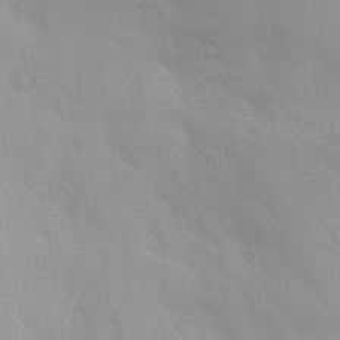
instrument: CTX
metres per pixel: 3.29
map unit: Ave
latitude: 9.4427
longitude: -103.3481
